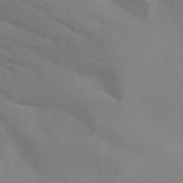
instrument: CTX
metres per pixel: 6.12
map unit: ANa
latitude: 45.7449
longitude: 27.7099
